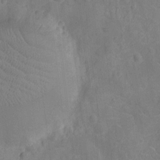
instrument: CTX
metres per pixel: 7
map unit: Ht
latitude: -11.8422
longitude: -24.5545
